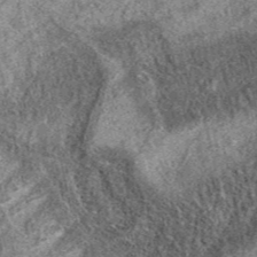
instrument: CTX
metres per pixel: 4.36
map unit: eAb
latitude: 37.4426
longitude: 110.3306
